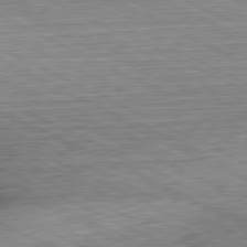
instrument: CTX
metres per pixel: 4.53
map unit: Hpe
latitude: -81.4455
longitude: 10.2551
